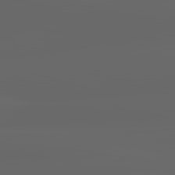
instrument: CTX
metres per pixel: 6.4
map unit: lApd
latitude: 83.0458
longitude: -137.1403
